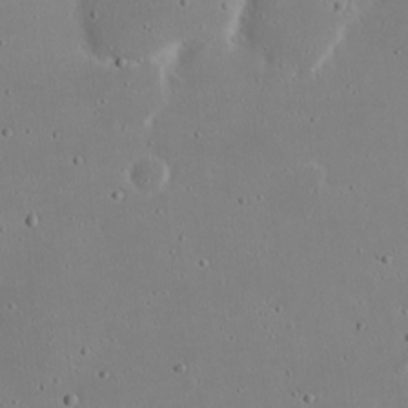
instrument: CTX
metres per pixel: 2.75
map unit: eHh
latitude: 19.9339
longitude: -72.5735
